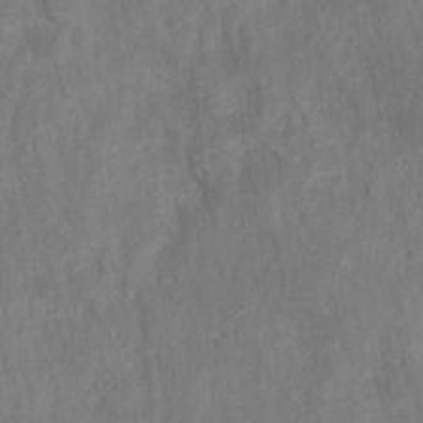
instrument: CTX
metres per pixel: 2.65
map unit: HNhu
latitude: -28.0472
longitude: 73.1431
